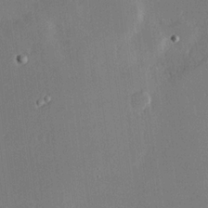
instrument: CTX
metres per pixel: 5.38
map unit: Hve
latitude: 17.6694
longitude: 149.8234
